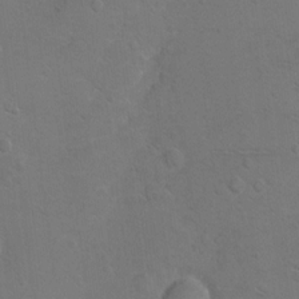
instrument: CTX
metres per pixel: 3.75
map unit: Hto
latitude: 11.1592
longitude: -35.8961
